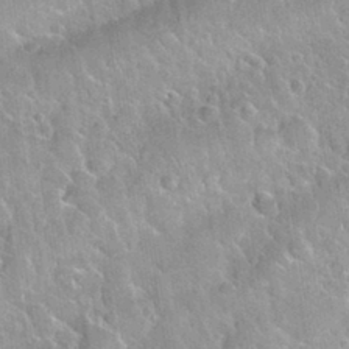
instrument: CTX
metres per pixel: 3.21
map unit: Nhu
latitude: 30.4034
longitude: -53.1592
